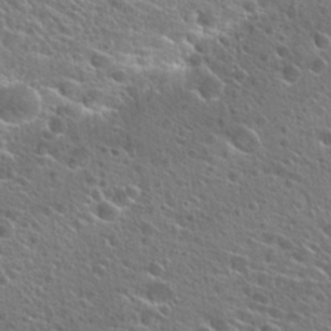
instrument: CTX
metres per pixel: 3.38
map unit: Hto
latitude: 25.8583
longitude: -44.4223
